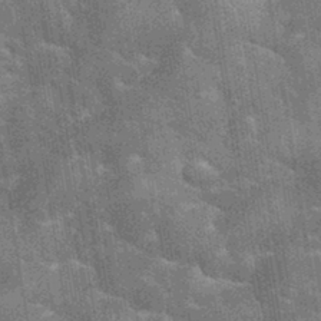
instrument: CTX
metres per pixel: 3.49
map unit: eHh
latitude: 35.3103
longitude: -65.8394
